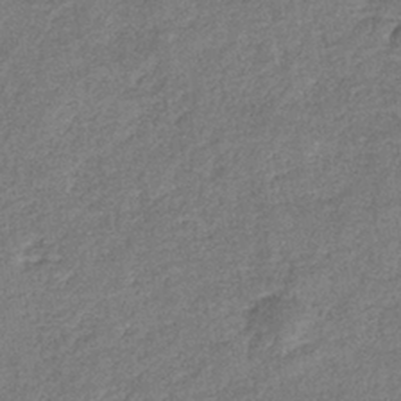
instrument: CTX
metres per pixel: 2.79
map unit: eHb
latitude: -37.0108
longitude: 78.9730
